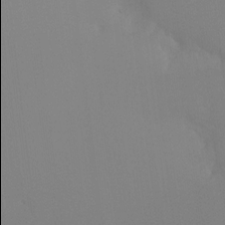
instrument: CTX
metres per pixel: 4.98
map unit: Ht
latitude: -16.4818
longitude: -49.9906
